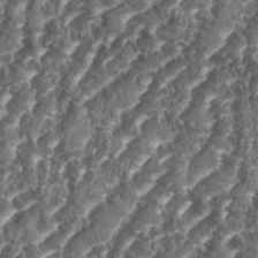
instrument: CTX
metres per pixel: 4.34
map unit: eHh
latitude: 35.2914
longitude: -137.3293
